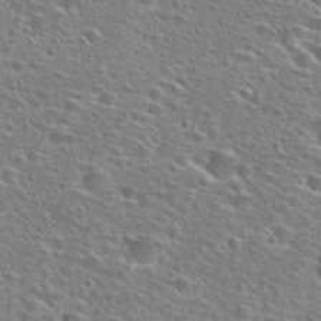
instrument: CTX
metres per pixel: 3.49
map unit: Hto
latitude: 25.5371
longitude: -46.5168
